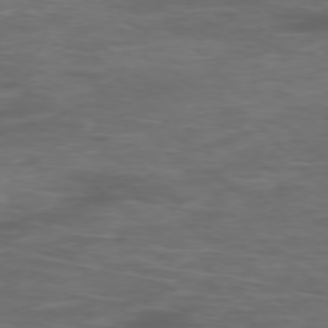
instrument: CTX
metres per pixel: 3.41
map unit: Ap
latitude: -76.2739
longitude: -68.6113
